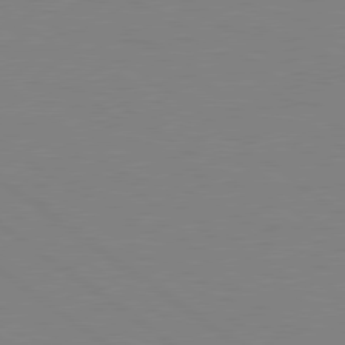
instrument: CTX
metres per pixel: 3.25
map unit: Hpe
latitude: 79.1781
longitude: -124.6112
